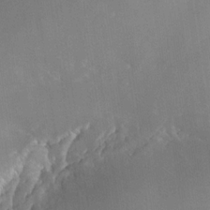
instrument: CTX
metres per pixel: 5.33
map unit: Nhe
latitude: -32.3118
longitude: -117.2915
